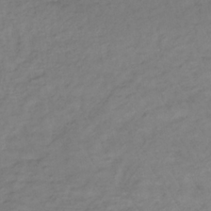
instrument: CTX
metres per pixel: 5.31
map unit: lHb
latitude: -33.8612
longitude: 72.2928
